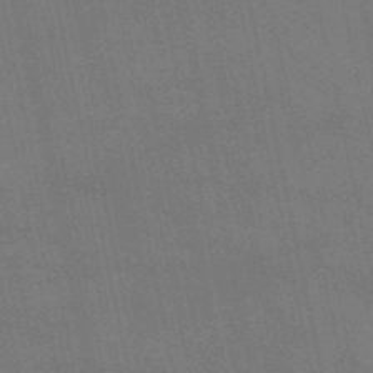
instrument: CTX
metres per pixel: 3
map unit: HNb
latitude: -52.6140
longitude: -40.0444
